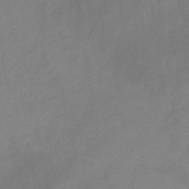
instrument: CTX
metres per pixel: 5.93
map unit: HNb
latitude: -30.9541
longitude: 63.0675
